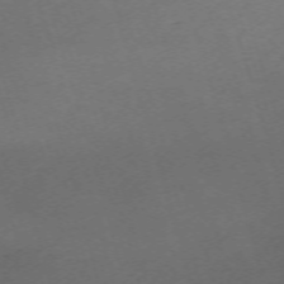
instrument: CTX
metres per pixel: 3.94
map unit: Nhu
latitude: -68.2928
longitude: 37.5966
